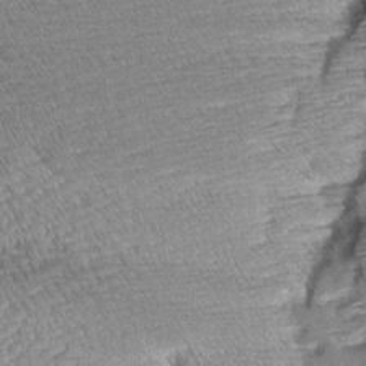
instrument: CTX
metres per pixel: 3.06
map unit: Aa
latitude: 8.3278
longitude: -139.8772
